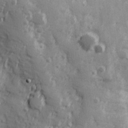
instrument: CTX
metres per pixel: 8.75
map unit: Hve
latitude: 25.6127
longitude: 146.9919
